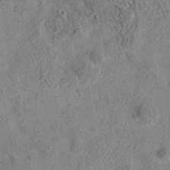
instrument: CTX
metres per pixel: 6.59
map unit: eAb
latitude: 35.3103
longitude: 113.3510
